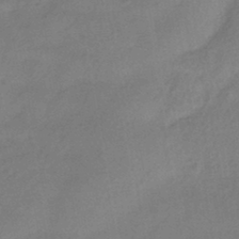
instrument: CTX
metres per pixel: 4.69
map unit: HNhu
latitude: -42.9163
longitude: 90.1606
